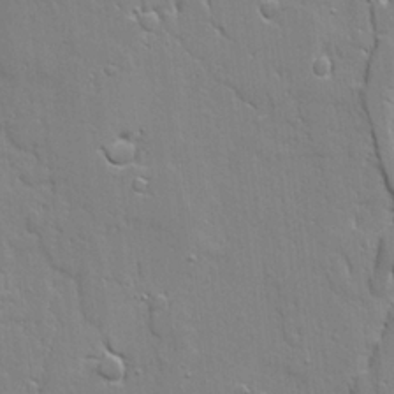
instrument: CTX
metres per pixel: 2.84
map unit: Ave
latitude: 20.2145
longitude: -127.5938
